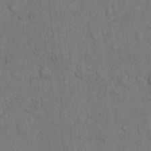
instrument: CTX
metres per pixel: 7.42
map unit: Hto
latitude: 11.8772
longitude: -57.7638
